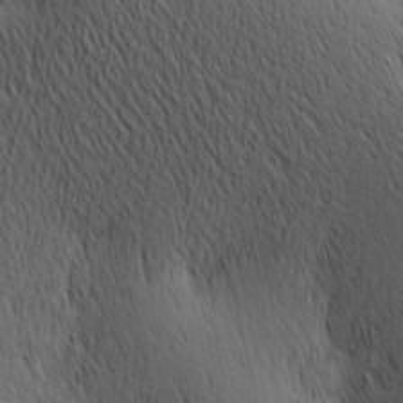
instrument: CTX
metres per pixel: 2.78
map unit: lAa
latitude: 11.0648
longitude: -108.1388
